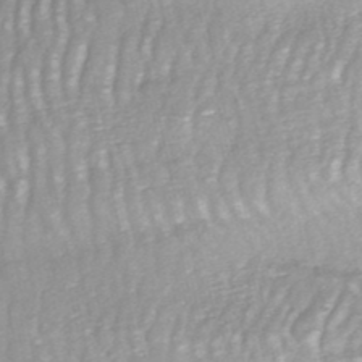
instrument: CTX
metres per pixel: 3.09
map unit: ANa
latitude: -40.4440
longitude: 102.8219
